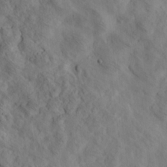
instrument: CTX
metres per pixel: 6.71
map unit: lHvf
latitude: 14.8569
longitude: 178.7085
